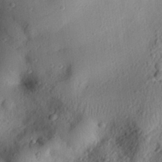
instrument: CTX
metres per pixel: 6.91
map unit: eHh
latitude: 25.0836
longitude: -78.0822
